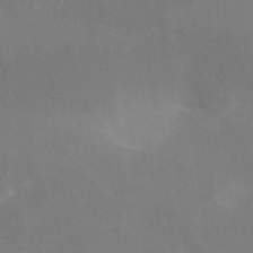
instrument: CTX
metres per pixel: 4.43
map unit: HNhu
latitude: 5.4615
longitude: 4.5007
